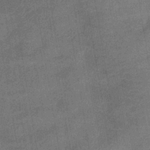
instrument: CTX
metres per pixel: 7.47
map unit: lHb
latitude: -38.2551
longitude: 73.9745
